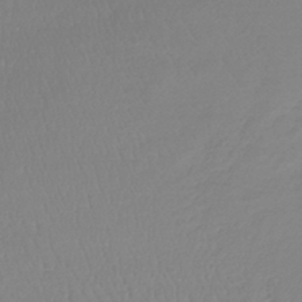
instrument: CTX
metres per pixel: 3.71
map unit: lHb
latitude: -44.3117
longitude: 61.2376
